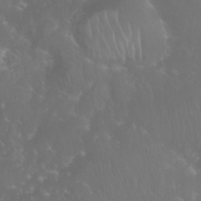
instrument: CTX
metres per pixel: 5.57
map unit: Nhu
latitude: 28.1955
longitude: -65.6505
